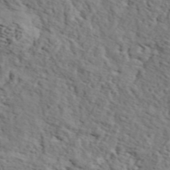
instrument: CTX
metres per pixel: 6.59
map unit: ANa
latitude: 43.9528
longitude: 46.5007
